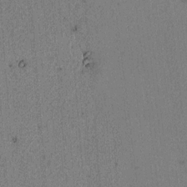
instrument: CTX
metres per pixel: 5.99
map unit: lAvf
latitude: 4.4979
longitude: 157.9367
